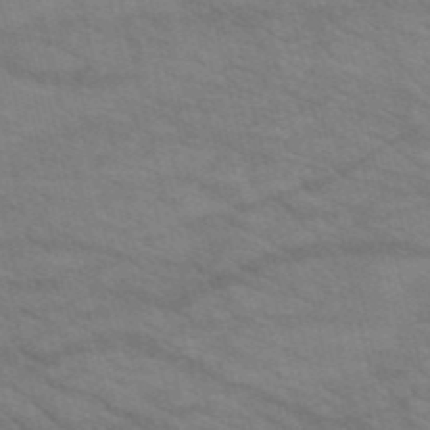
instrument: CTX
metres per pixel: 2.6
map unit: HNb
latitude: -52.9541
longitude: -44.6490
